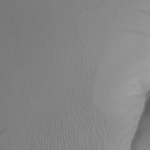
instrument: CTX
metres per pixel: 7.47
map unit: Aa
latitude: 24.8757
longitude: -132.7813
